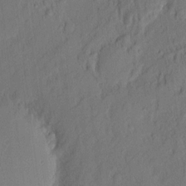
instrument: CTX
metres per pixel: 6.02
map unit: eHh
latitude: 5.5938
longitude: -76.8002
